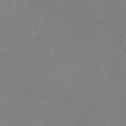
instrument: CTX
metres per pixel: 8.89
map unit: HNhu
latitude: -1.6344
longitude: -4.7435
